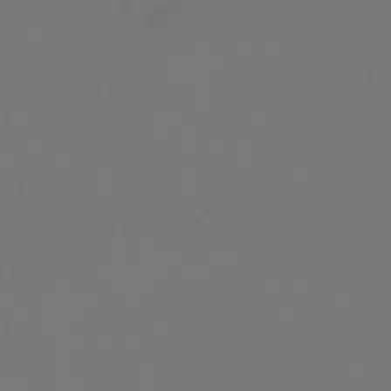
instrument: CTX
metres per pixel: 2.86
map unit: lHb
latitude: -46.7652
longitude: 68.7085
